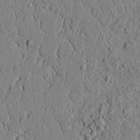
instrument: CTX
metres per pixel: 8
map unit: lAvf
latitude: 6.0255
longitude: 165.8423
